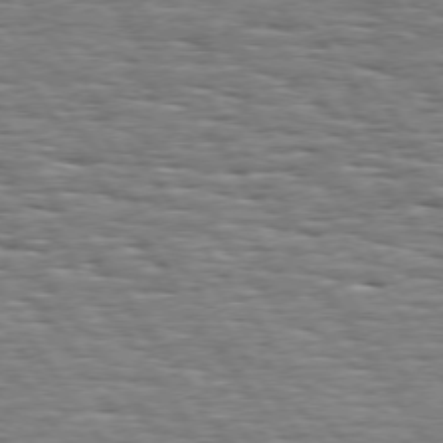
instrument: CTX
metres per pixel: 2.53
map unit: Hpe
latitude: 73.8584
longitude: -138.1956
